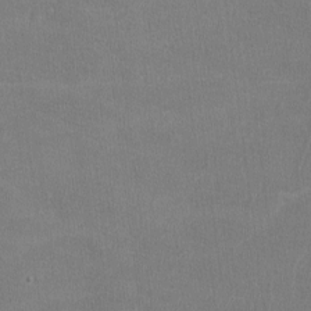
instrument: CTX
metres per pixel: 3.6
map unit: lHvf
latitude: -11.7856
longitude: -101.7450
